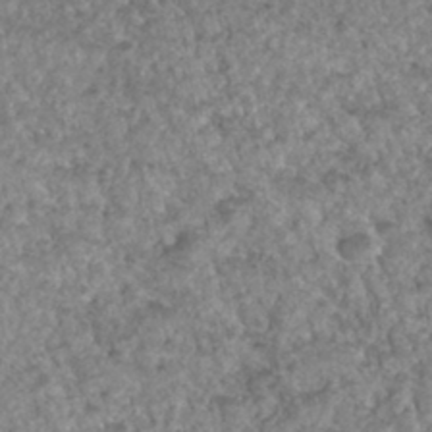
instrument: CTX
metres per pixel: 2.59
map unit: Hto
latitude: 32.3656
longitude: -49.9150
